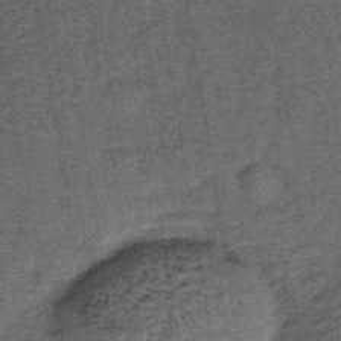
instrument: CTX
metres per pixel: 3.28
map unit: lHb
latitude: -39.1998
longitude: 65.9556
